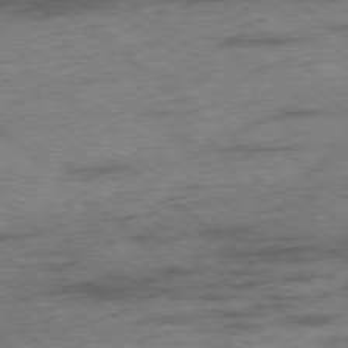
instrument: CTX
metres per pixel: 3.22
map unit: Ap
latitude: -78.3684
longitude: -50.0633
